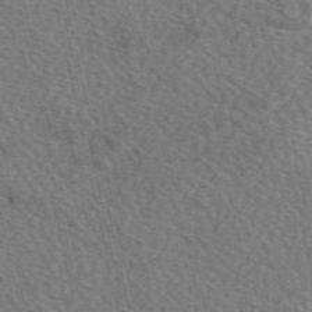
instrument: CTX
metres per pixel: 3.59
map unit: eAb
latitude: 50.0255
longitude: 112.8408
